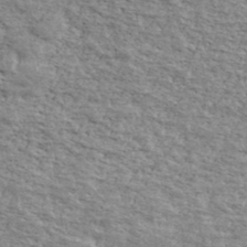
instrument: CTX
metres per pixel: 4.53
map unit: Ave
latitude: 41.2536
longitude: -109.7260
